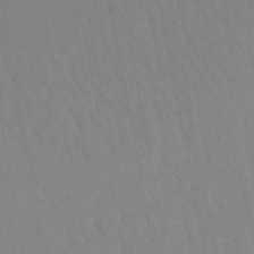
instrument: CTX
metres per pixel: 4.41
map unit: lHb
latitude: -48.3684
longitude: 71.9178
